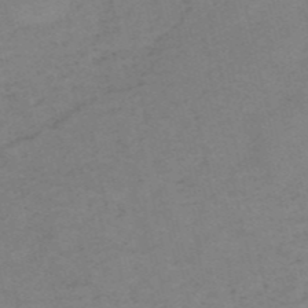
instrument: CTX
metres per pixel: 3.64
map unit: HNb
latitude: -54.7841
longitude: -42.1956
